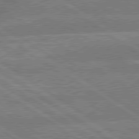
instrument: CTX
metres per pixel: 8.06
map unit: lApd
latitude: 79.5371
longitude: -161.9339
